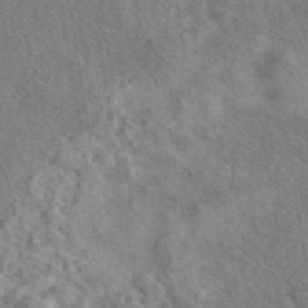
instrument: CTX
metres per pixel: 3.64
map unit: eAb
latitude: 42.2901
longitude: 111.1431
